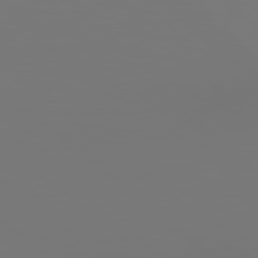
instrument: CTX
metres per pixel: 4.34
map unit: Hpe
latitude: 78.4601
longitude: 178.0661
